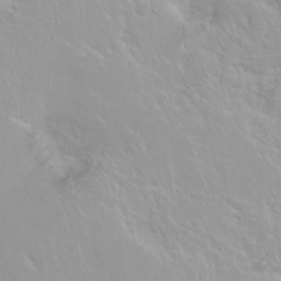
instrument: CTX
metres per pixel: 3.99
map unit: Ht
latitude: -2.1605
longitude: -60.9891
